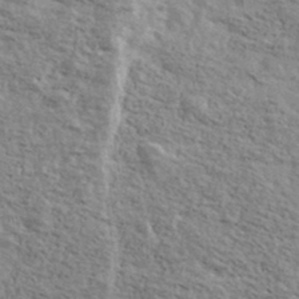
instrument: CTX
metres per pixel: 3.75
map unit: Ave
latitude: 39.6694
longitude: -109.9717
